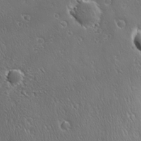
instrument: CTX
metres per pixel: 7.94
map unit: Ave
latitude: 22.8191
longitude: -135.4993
